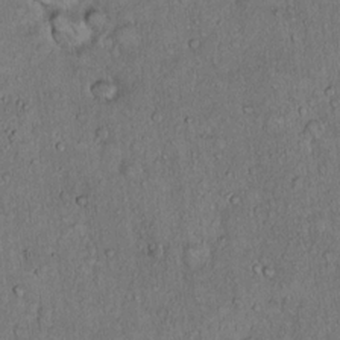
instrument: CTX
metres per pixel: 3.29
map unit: Hto
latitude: 14.7058
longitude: -57.2159
